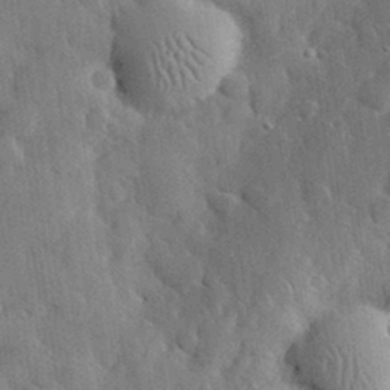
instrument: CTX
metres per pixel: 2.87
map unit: eHh
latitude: 30.4979
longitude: -72.9514
